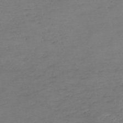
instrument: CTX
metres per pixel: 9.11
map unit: eHh
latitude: -54.1984
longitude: -90.1956
